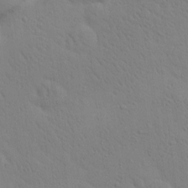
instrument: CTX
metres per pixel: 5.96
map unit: eHh
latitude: 0.2900
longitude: 18.2739
